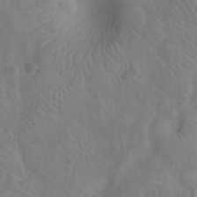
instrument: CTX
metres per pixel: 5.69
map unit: Nhu
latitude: -10.2928
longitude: -21.5182
